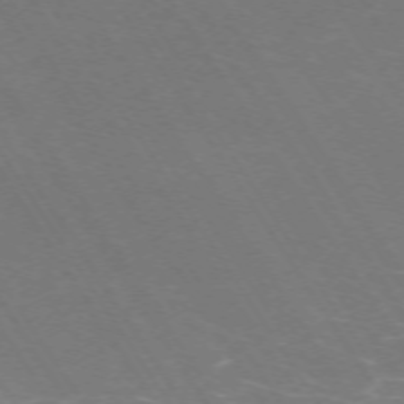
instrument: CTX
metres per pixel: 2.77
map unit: Hpe
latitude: -72.7085
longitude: 11.5021
